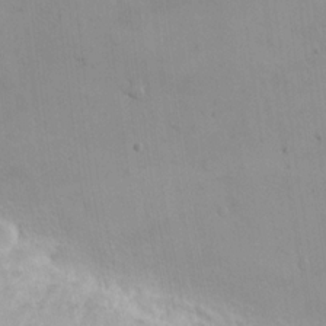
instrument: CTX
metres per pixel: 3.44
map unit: eHh
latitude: -9.5021
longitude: -66.9702
